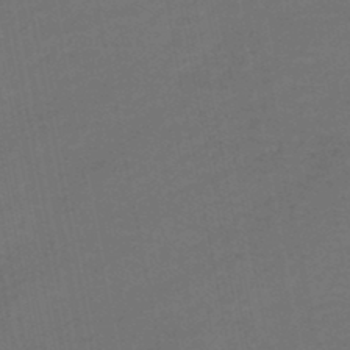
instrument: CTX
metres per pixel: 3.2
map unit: HNhu
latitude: -48.7841
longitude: 100.4251
